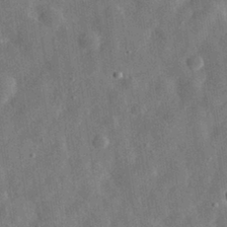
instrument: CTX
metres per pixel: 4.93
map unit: eHh
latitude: 31.1781
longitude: -75.6694
